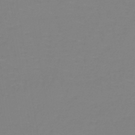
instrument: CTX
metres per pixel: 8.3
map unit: lHb
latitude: -41.1053
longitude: 60.3873
